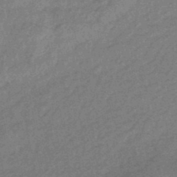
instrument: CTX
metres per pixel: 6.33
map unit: eHb
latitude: -44.5574
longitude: 88.5951
